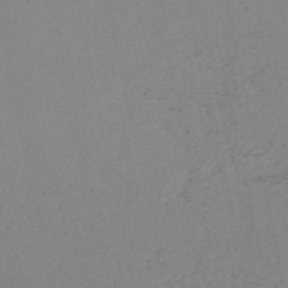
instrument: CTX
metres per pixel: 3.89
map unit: HNb
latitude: -52.8974
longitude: -42.3278
